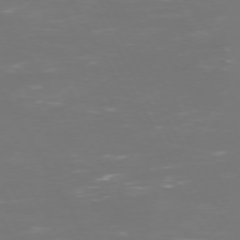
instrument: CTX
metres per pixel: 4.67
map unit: Hpe
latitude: 72.4223
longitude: -125.8772
